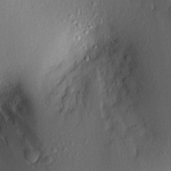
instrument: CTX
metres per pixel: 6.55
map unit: lAvf
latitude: 8.4223
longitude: 166.8597
